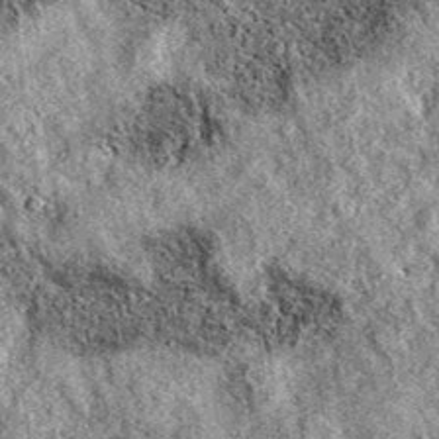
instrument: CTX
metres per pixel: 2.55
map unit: eAb
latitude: 37.0458
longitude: 111.0109
